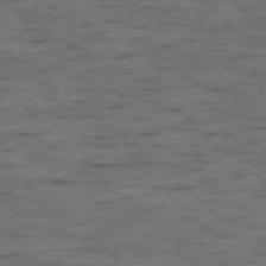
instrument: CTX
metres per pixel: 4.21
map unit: Ap
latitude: -76.5007
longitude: -91.3293
